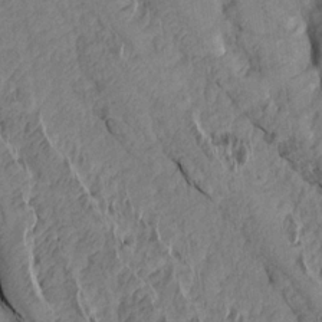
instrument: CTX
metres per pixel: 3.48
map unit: Aa
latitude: 14.5168
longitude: -144.4979
